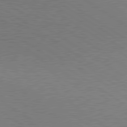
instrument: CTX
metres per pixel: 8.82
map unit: lApd
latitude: 80.2333
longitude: 127.2564
